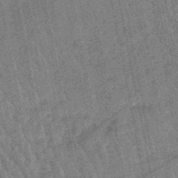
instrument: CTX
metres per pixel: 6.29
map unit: lHb
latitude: -47.5777
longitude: 76.0283
